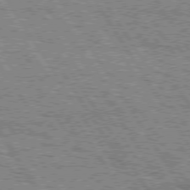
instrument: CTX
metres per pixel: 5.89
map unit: Hpe
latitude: 75.5182
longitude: -154.6112
